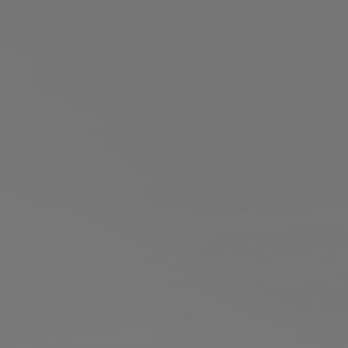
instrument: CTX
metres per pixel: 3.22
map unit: lApd
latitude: 81.5938
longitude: -153.3482
